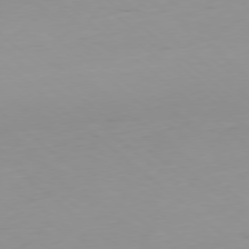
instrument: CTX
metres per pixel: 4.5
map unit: Hpe
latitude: -78.5762
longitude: 12.6708
